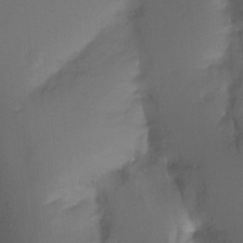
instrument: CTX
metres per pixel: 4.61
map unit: Ht
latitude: -9.9367
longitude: -37.3104
